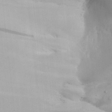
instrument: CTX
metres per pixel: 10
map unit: Aa
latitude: 25.7638
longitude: -131.5749
